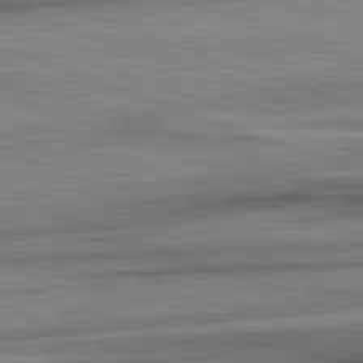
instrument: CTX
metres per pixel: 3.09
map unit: lApd
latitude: 82.3845
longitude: -162.5357
